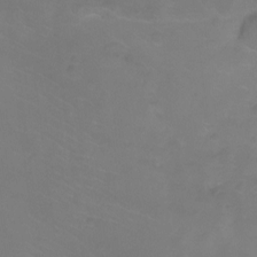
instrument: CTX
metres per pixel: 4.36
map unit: Ht
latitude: -9.4265
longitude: -35.6694
